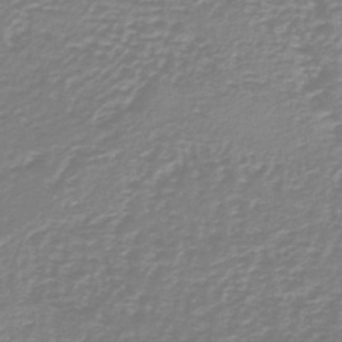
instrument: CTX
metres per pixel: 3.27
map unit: HNb
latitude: -46.2550
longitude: 52.2928
